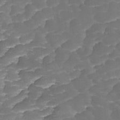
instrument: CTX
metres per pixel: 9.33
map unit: Ave
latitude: -8.5385
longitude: -122.6679
